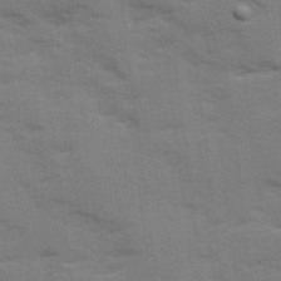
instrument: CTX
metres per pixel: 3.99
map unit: Ave
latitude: 11.8206
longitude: -102.0444
